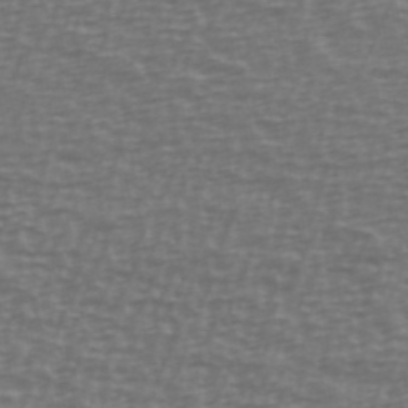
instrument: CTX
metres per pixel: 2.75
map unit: Ave
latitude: 39.0458
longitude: -113.3859
